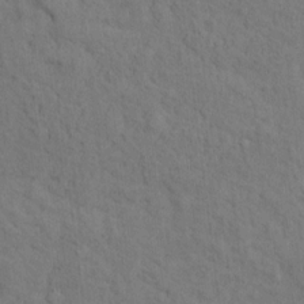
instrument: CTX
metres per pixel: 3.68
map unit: Hto
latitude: 14.7247
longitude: -30.2901
